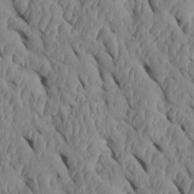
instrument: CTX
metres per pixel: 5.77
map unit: Htu
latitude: 1.4426
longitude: 148.4629
